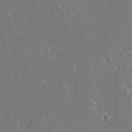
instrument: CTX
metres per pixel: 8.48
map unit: lAvf
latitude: 15.2915
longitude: -129.0836
